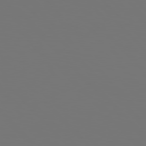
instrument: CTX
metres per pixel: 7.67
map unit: Hpe
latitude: 77.9150
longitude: -166.4412
